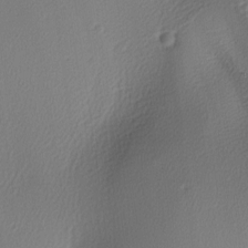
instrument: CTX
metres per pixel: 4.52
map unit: lAa
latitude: -5.9367
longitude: -123.5182
